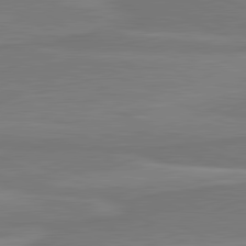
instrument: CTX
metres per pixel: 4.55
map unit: lApd
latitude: 81.5749
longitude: 169.8044
